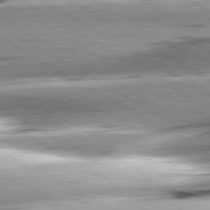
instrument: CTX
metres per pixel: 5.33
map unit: lApd
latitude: 80.1578
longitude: -156.8380
